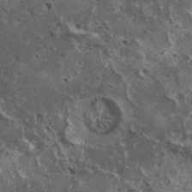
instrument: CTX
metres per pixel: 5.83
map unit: HNhu
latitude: 3.0458
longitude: 5.3509
